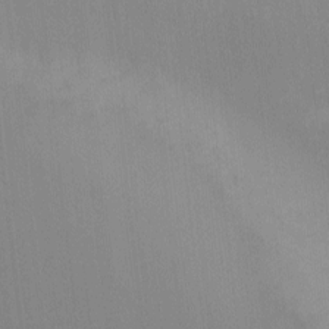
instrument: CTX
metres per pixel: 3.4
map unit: eHh
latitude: -8.8219
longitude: -67.7827
